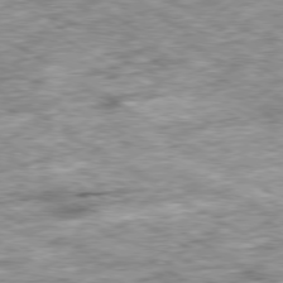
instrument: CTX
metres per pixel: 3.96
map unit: Ap
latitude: -79.8611
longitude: -74.1578
